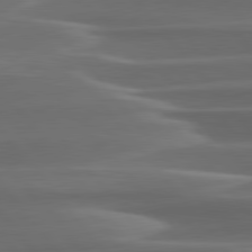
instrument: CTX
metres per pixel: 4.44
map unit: lApd
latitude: 79.9339
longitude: -113.4993
